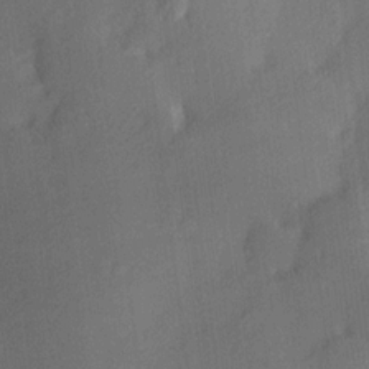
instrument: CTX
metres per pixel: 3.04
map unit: Hve
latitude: 18.3656
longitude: 150.5196
